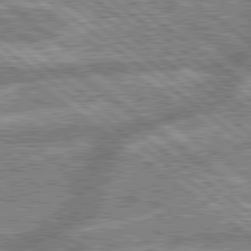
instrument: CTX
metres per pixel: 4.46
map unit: lApd
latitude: 79.5371
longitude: -168.2334
